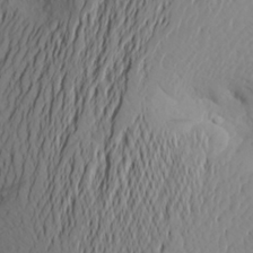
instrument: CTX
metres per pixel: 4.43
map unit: Aa
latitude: 25.1592
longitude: -146.1389
